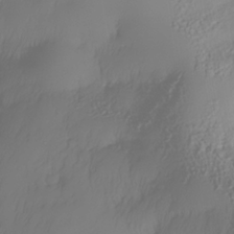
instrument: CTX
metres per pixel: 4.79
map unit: Nhe
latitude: -35.4076
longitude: -144.5168
